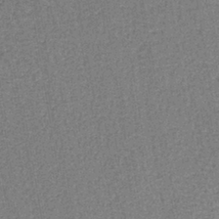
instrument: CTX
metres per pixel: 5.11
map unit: lHb
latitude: -40.6140
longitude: 63.0486
